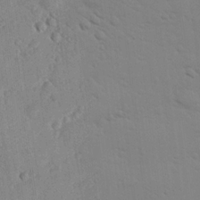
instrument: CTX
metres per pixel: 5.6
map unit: lHvf
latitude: 14.1767
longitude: 179.0864
